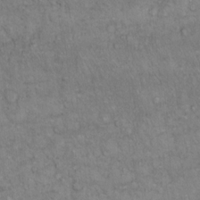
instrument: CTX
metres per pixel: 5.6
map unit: Hto
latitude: 13.4993
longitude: -56.4789
